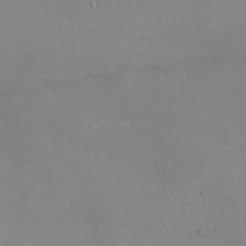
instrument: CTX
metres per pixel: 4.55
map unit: eHh
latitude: -9.0675
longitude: -66.8002
